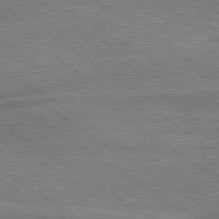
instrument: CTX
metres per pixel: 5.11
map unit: lApd
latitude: 79.7450
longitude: 172.8975
